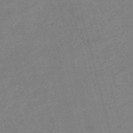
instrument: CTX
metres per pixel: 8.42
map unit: HNb
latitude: -54.3117
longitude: -46.4034
